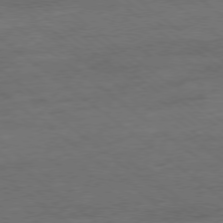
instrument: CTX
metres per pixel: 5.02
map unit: Ap
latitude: -78.8786
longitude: -100.4034
